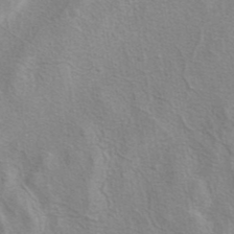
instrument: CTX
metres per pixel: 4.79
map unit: eAb
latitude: 40.9324
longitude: 105.8233
